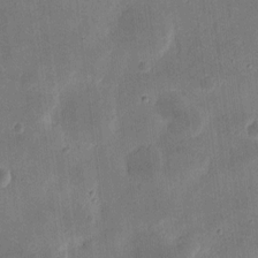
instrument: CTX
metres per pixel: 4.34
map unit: eHh
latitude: 8.5168
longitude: -73.0081
